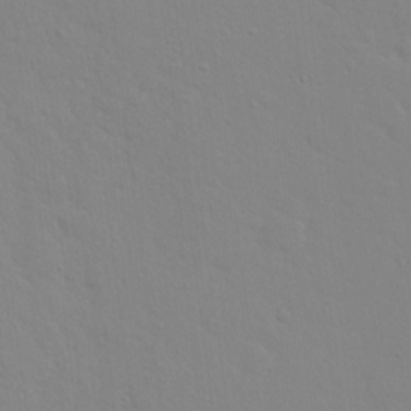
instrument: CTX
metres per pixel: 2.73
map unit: Hto
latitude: 17.4049
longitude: -39.5371
